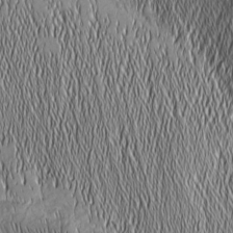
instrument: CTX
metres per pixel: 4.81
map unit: Nhu
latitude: -5.1998
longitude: -151.9528
